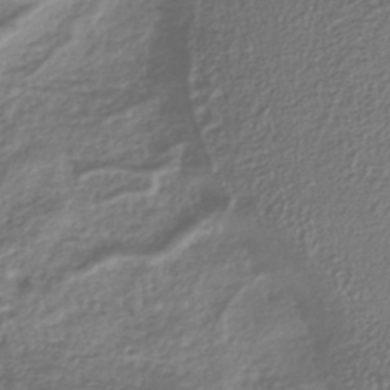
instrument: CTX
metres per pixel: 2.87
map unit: HNhu
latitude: -44.8219
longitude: 97.2943
